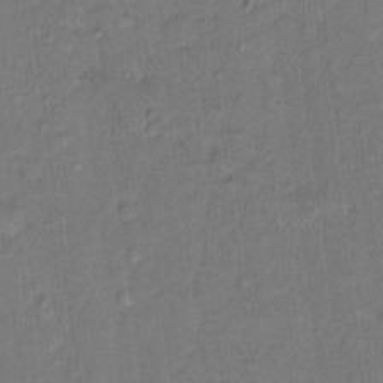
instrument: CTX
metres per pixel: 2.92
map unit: Hto
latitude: 15.4994
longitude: -31.4049
